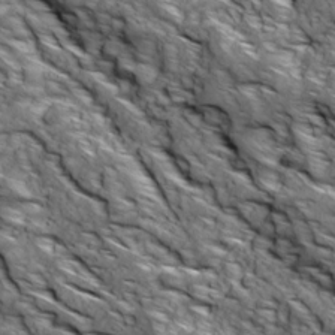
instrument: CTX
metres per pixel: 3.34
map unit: Ave
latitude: 18.9513
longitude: -134.4979
